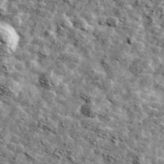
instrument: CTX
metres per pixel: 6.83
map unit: Ave
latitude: 42.4790
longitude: -107.7261
